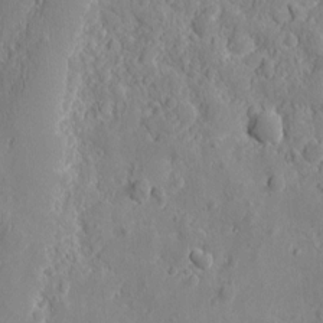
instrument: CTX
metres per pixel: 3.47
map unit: eHh
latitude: 7.3671
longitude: -75.3482
